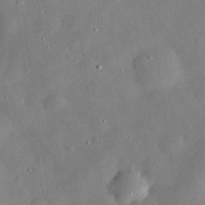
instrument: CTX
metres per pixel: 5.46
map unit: eHh
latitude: 29.8205
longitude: -72.6113
